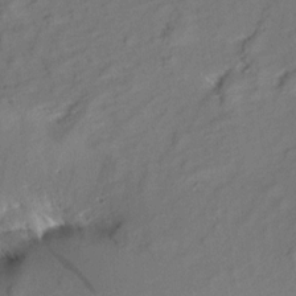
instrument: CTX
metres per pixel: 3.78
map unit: Aa
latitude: 9.8772
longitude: -140.4223
